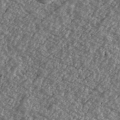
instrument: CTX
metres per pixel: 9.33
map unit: Ave
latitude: 40.0822
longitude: -111.4616
